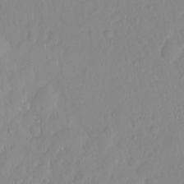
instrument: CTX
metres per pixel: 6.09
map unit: eHh
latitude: 1.5560
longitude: -55.6505
